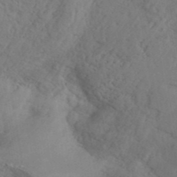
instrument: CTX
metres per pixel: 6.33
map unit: ANa
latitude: 41.5560
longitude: 52.8785
